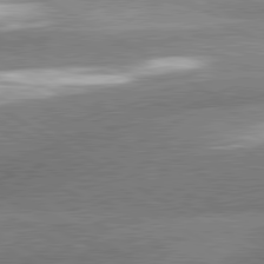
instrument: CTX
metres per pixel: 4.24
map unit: lApd
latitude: 80.7057
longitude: -162.2523
